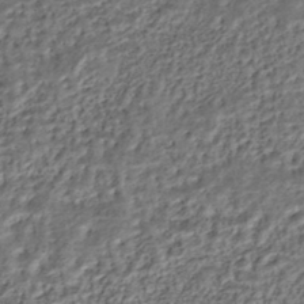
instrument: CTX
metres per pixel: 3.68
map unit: ANa
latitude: -45.1053
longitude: 106.4251
